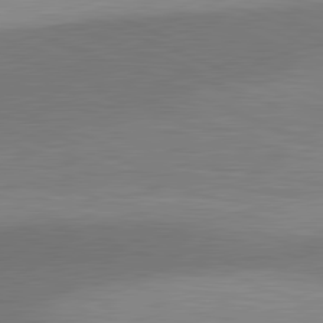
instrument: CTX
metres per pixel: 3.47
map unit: lApd
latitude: 81.4993
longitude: 137.3131
